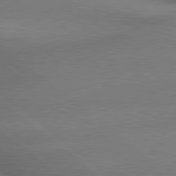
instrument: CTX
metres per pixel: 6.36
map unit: lApd
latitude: 79.3671
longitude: -166.5923
